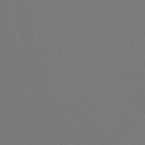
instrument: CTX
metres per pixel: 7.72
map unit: eHb
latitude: -50.6329
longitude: 71.7856
